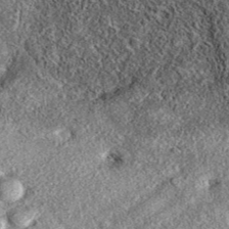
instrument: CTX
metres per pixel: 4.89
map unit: eAb
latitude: 37.7449
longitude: 108.0094
